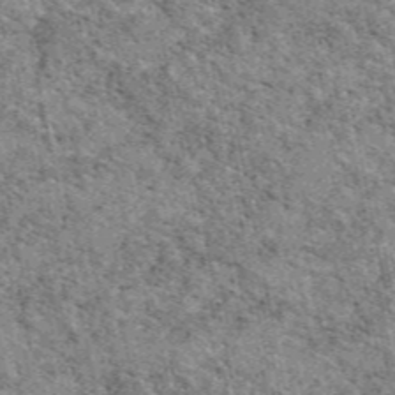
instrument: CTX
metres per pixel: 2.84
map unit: eAb
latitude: 48.6302
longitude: 116.1227
